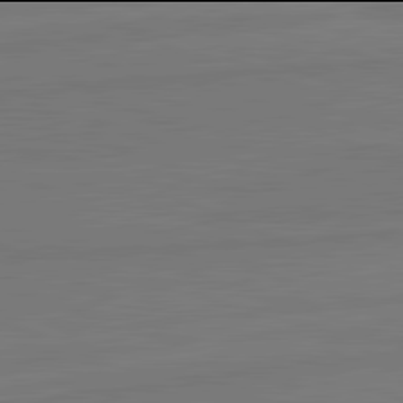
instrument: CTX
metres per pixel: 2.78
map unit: lApd
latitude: 81.9906
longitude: -179.6316
